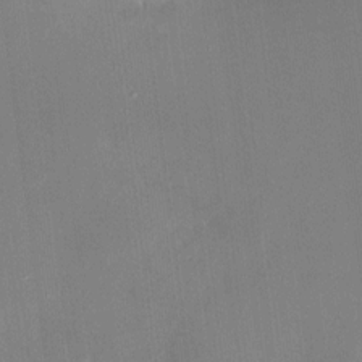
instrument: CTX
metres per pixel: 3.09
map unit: HNhu
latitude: 6.6113
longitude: 3.5021
